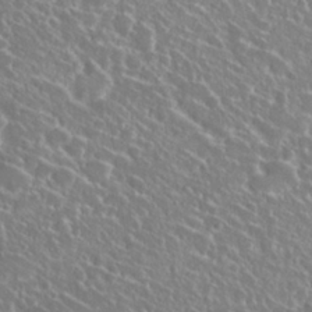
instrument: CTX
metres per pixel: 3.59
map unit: Hto
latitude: 26.3845
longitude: -50.7813
